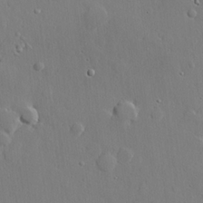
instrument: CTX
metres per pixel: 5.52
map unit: lHvf
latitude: 22.1578
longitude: 144.9920
